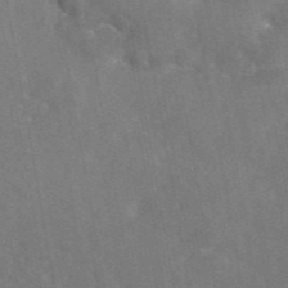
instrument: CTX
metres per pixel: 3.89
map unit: eAb
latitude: 45.6316
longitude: 116.7652
